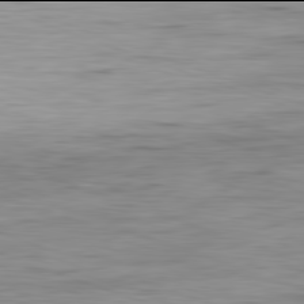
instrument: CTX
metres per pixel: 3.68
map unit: Ap
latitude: -82.0094
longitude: -78.4979
